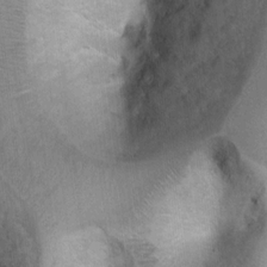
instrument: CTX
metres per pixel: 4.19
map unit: Ht
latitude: 7.0458
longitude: -30.3657
